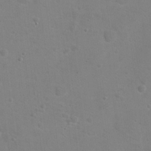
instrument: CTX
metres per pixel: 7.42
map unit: Hto
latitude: 17.8772
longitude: -39.4615
